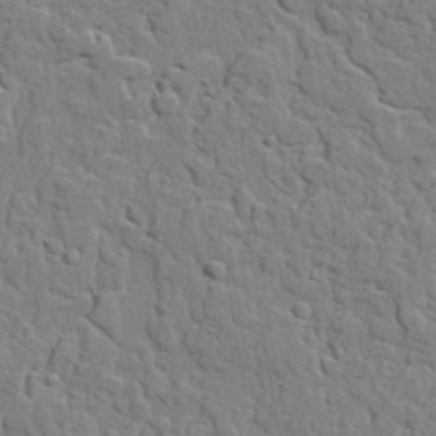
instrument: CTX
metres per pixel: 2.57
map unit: lAvf
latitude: 22.8947
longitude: -110.1578
